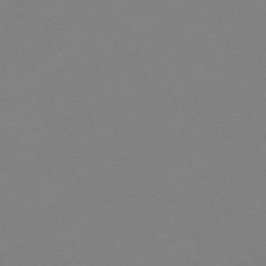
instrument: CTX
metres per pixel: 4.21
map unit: eHh
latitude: -62.8030
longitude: 49.3321
